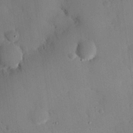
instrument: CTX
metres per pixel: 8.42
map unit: eHh
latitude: 27.3671
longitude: -79.6694
